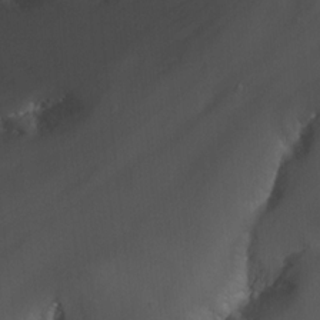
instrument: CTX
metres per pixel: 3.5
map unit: Nhu
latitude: -13.1053
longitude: -65.4616
